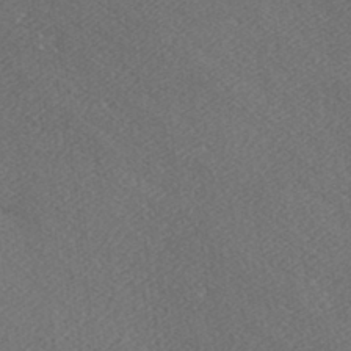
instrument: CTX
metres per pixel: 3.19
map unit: lAa
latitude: -6.6896
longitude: -123.7261
